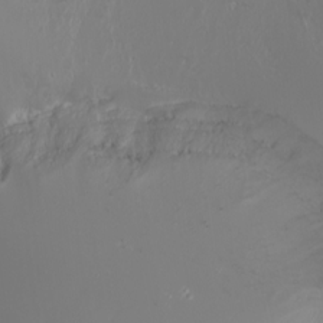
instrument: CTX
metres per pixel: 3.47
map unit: Nhu
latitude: -6.5762
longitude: -89.8773
